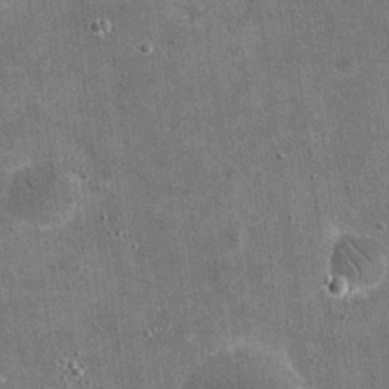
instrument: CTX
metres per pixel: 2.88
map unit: eHh
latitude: 20.0822
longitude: -65.7450
